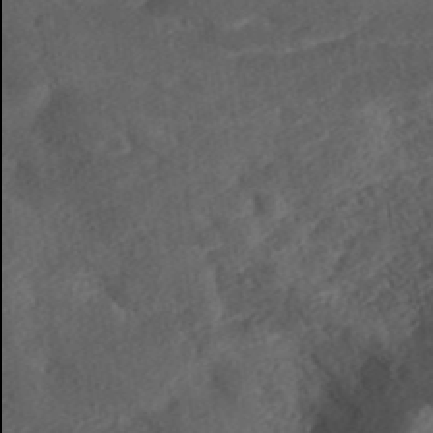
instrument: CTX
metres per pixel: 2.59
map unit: ANa
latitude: 37.3293
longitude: 18.0094
